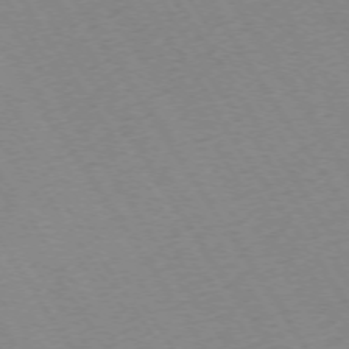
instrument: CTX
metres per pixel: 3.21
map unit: Ap
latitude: -73.4643
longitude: -71.4804
